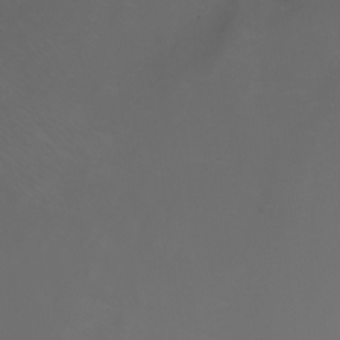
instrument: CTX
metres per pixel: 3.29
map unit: Nhu
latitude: -7.5399
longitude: -85.8583
